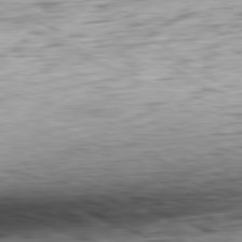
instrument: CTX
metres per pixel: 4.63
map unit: Ap
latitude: -81.7100
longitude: -67.6882
